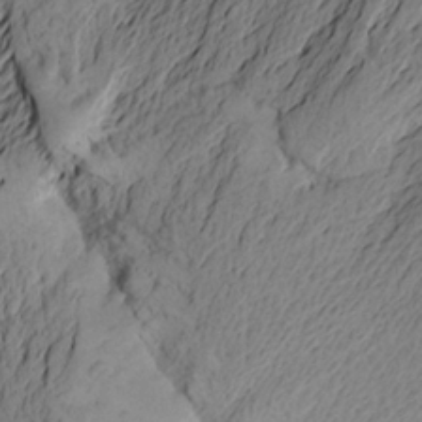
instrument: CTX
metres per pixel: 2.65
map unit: Aa
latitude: 21.8773
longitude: -148.9703
